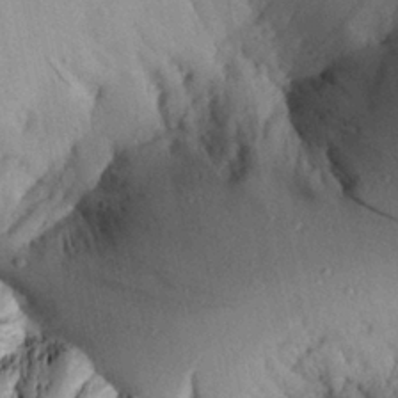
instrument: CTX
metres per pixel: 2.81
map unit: Aa
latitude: 27.9906
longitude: -135.0836
